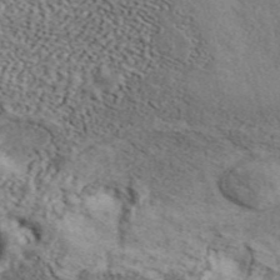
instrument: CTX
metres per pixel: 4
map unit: ANa
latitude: 45.4993
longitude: 45.0864
